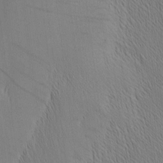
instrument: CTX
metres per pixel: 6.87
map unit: Nhu
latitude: -5.0486
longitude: -150.9702
